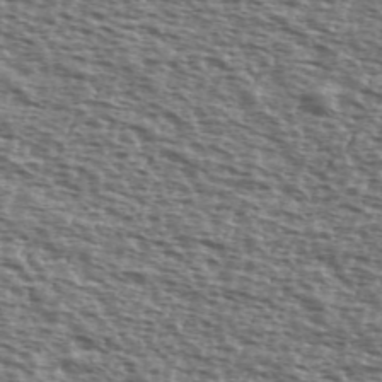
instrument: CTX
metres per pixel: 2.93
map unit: Ave
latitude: 39.5749
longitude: -111.8206
